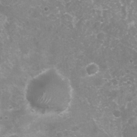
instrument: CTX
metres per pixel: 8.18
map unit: Nhu
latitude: 7.4993
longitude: -20.6868
